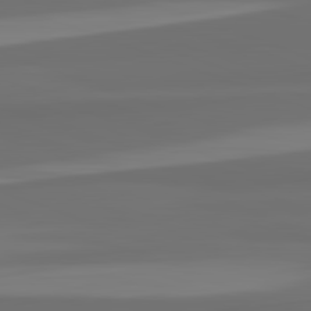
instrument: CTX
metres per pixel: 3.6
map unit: lApd
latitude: 82.5167
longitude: 159.5021
